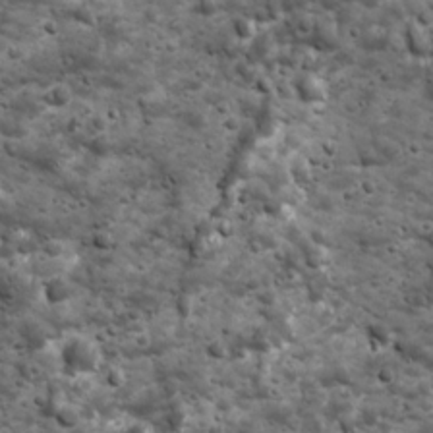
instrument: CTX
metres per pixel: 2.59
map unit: Ave
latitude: 16.8002
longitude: -133.1214
